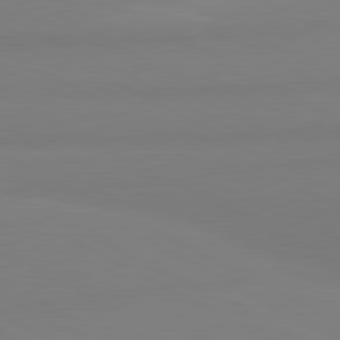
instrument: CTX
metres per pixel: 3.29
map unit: lApd
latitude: 80.8758
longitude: 179.7855
